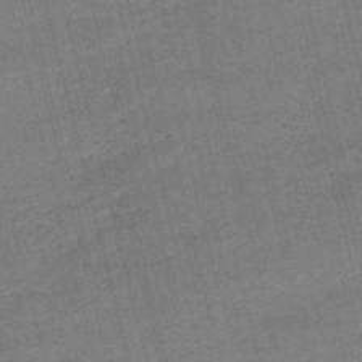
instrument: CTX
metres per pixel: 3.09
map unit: lHb
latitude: -48.3118
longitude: 76.5007
